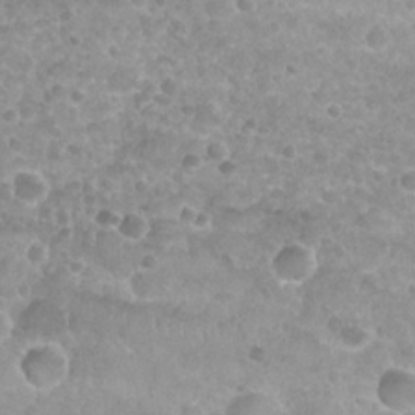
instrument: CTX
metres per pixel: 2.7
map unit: Nhu
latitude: 27.5182
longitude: -53.7072
